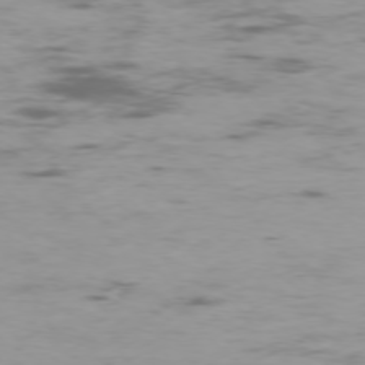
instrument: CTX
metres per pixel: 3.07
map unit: Ap
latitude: -76.7085
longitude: -69.1025
